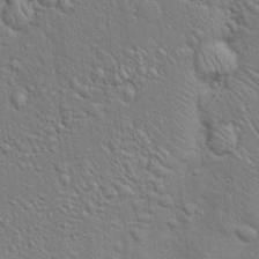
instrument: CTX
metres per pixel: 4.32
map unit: Hto
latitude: 18.9136
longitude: -51.8016
